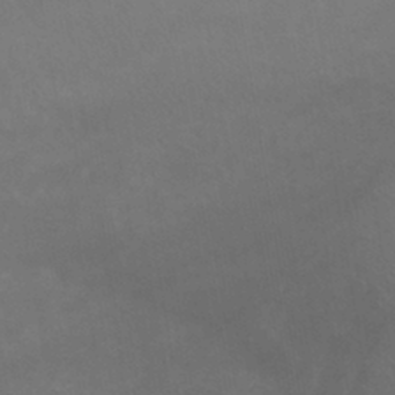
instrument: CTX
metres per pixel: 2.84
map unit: lHb
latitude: -40.6329
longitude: 66.5007
